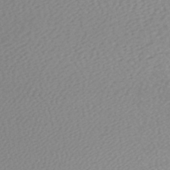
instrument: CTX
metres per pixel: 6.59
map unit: HNhu
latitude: -48.9164
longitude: 102.2362
